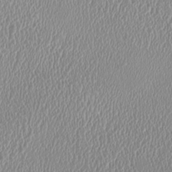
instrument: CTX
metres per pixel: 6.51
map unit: HNhu
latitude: -0.1606
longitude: -1.5749
